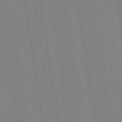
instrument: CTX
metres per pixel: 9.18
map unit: HNb
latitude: -35.0864
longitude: 54.7652
